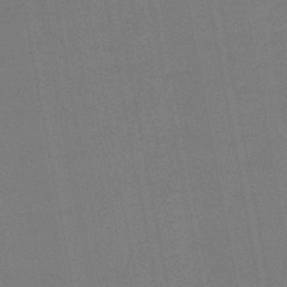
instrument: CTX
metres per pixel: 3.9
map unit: lHb
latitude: -45.2187
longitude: 63.6344
